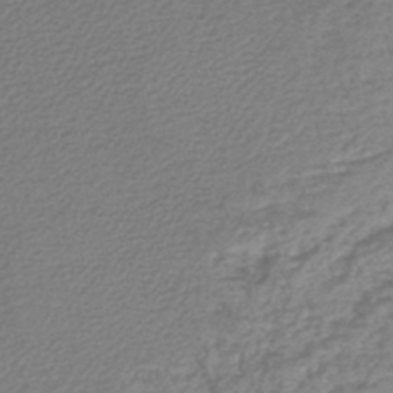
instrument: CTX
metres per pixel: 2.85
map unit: lHb
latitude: -45.8800
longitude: 68.7652
